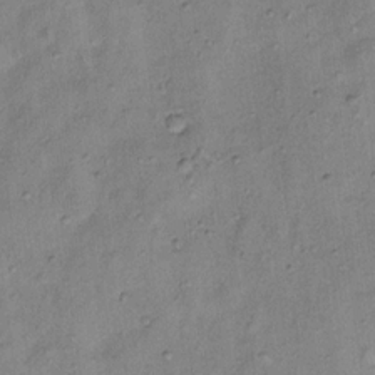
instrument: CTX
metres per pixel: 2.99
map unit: Ht
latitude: 14.4979
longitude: -40.4978
